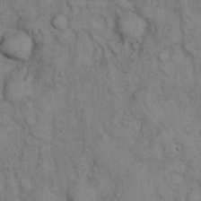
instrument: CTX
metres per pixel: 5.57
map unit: eHh
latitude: 15.1970
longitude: -63.8773
